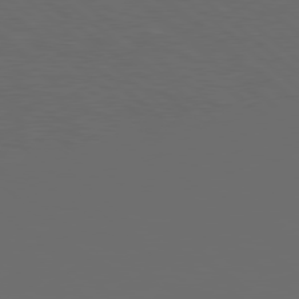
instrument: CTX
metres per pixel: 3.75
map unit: lApd
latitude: 78.4790
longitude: -176.8191
